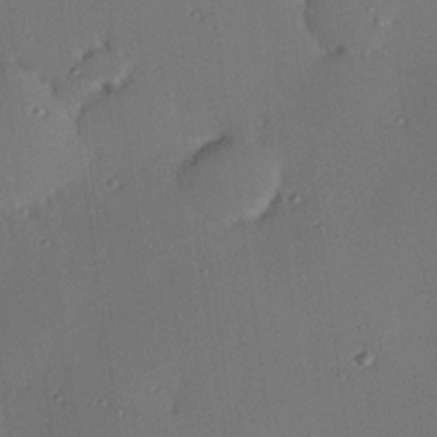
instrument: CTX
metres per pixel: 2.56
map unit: eHh
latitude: 23.1025
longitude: -91.0270
